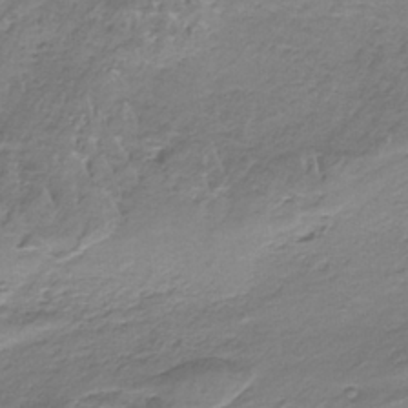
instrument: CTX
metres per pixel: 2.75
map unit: HNb
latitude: -34.9164
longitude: 57.9367
